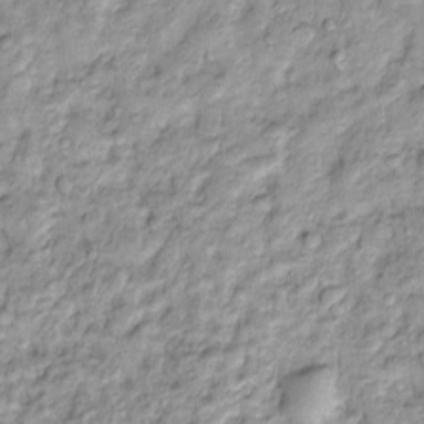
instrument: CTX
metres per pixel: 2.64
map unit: Htu
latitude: -4.5384
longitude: 158.8030
